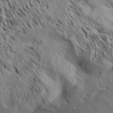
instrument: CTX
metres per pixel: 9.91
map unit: Aa
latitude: 33.1403
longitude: -138.4412
